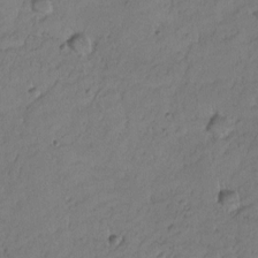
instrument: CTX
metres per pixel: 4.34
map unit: Nhu
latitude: -5.1053
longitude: -149.5182
